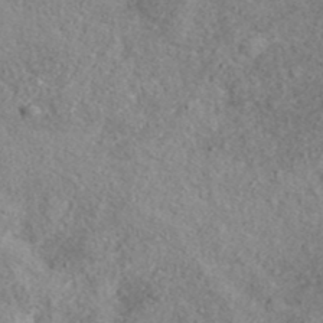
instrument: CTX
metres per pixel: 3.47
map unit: ANa
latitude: 41.2536
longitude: 17.6155
